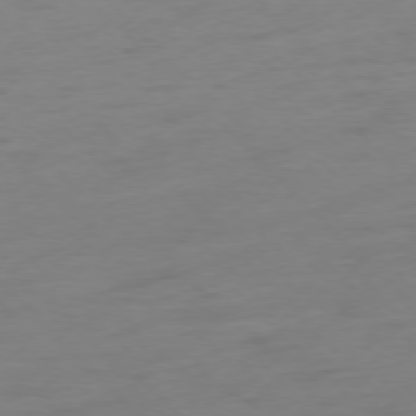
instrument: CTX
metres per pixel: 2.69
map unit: Ap
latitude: -77.3321
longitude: -63.2159
